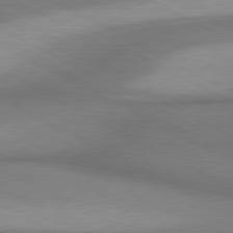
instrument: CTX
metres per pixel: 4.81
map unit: lApd
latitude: 80.6301
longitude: 162.5951
